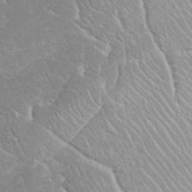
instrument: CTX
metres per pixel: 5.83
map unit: eHh
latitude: 35.7071
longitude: -64.1389
